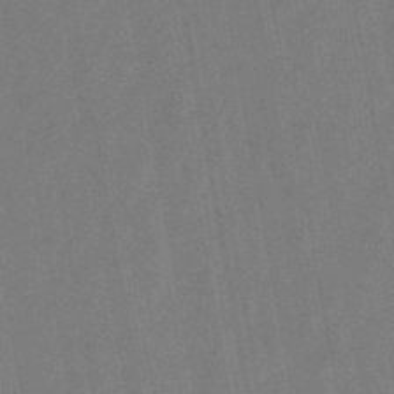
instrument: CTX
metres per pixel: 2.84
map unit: lHb
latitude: -49.3321
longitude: 73.2754
